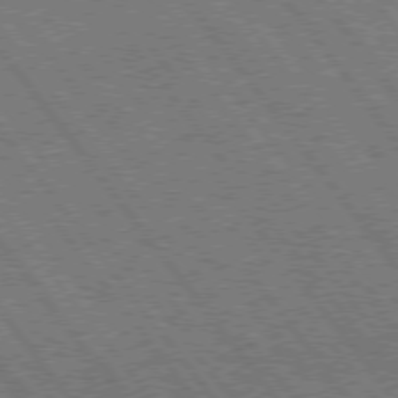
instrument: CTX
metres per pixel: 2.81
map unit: Hpe
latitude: 75.1025
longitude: -149.6694
